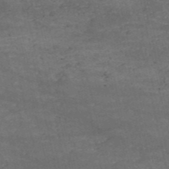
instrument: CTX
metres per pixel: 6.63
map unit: HNb
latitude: -52.5384
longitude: -38.7624
